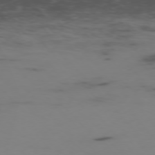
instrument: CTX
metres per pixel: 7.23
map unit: Ap
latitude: -76.7841
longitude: -66.7435
